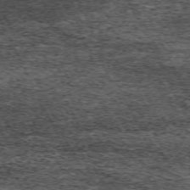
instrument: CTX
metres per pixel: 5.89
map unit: Hpe
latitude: -70.6141
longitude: 11.7289
